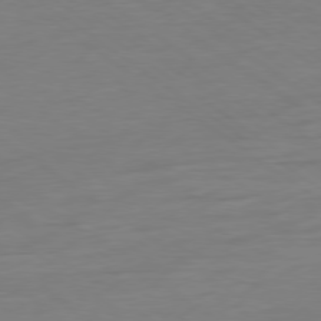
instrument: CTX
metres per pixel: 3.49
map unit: Ap
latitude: -79.4076
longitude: -98.2144
